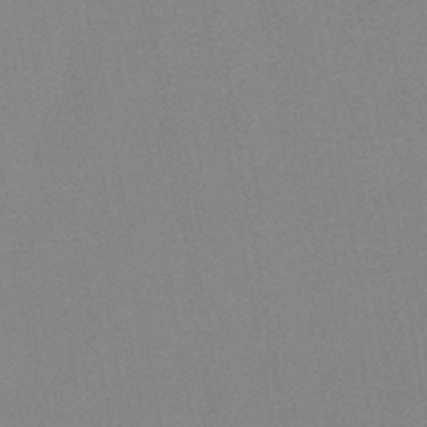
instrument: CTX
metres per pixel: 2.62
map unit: HNb
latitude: -44.5763
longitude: -40.4034
